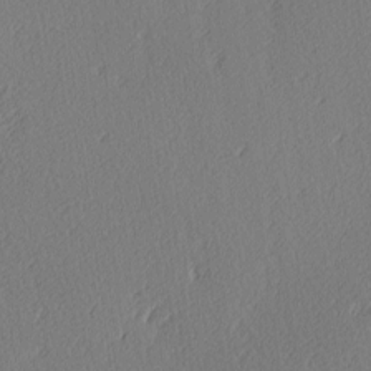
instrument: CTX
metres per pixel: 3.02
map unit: Ave
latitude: 3.7827
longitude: -112.9703
